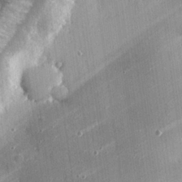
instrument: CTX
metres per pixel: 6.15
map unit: eHh
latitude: 24.6868
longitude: -90.0822
